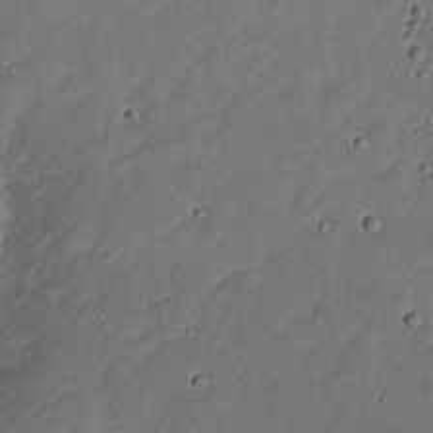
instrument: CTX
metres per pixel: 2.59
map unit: eHh
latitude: 21.7828
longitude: -70.1389
